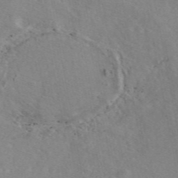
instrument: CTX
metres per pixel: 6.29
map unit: eAb
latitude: 46.0633
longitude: 110.8219
